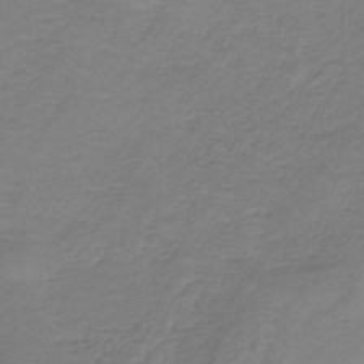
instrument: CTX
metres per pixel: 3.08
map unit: HNb
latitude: -35.6911
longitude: 53.6344
